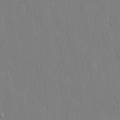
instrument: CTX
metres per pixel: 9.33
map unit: lHvf
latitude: 21.1026
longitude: 142.1416
